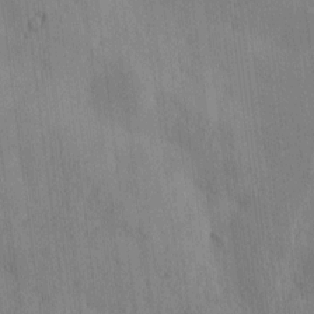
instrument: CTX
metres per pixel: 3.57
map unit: HNhu
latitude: -3.4454
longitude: 14.5196
